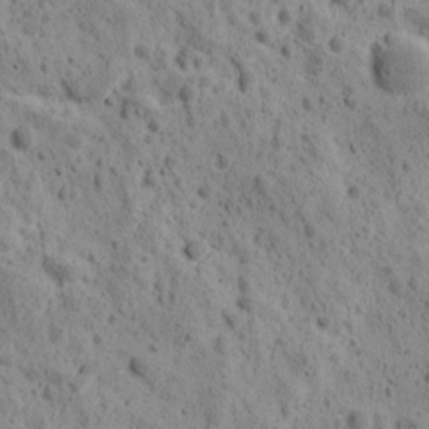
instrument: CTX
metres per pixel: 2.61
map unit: Ave
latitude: 11.3104
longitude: -105.6883
